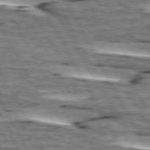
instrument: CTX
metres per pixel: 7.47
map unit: lApd
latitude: 74.0633
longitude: -55.4993
